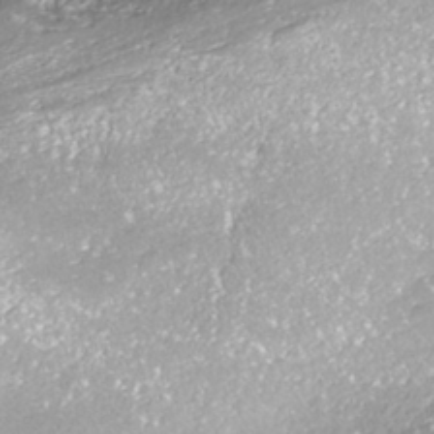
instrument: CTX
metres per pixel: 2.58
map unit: ANa
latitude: -38.4629
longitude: 97.6533
